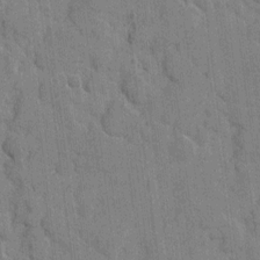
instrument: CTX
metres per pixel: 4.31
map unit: eHh
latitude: 8.4979
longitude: -66.1388
